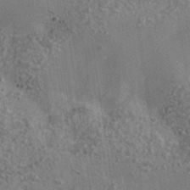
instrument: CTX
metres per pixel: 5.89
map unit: Nhe
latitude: -35.6533
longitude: -130.4979
